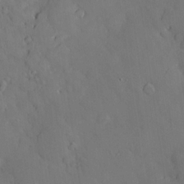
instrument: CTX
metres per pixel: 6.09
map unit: Hve
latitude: -10.7463
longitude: 176.1984
